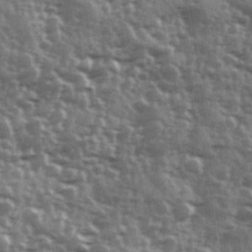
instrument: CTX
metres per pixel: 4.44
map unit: Ave
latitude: 12.4034
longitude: -103.1781
